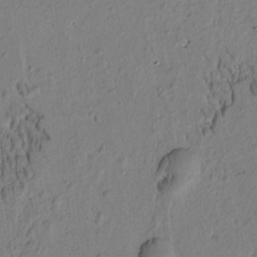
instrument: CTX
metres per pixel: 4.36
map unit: Htu
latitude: -2.2739
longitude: 172.0283
